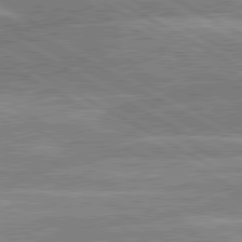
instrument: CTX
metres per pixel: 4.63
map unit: lApd
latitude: 80.8002
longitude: -131.4238
